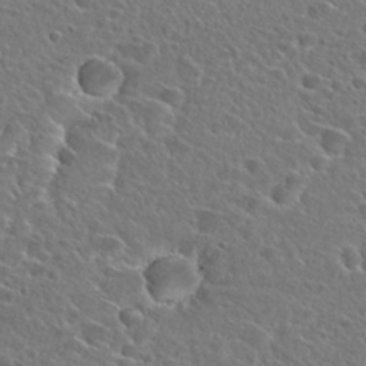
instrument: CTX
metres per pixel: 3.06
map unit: Hto
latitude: 24.6868
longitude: -45.4048
